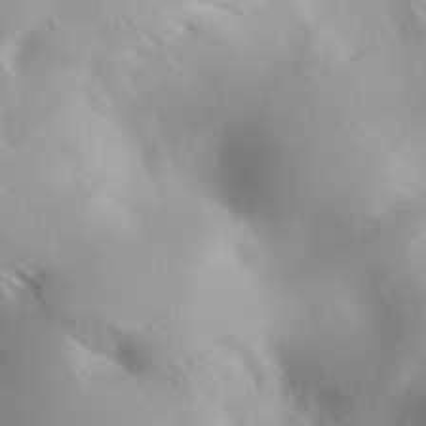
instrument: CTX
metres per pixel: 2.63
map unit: lAa
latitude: 20.1578
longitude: -138.1956
